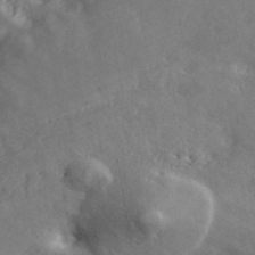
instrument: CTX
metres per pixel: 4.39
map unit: ANa
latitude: 43.0459
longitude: 47.6344
